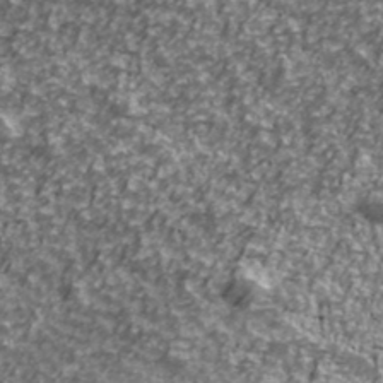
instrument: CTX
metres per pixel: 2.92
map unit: Ave
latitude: 41.5182
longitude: -114.1199
